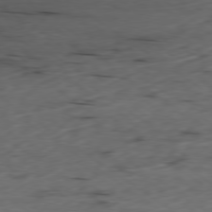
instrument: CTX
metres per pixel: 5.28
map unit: Ap
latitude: -79.5588
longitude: -72.9514
